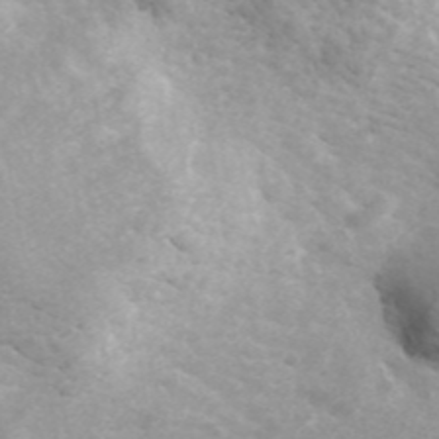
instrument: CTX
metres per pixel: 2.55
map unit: ANa
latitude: 45.1970
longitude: 38.2739
